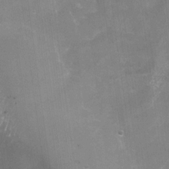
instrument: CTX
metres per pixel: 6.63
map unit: Nhu
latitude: -28.0472
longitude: -59.3293
